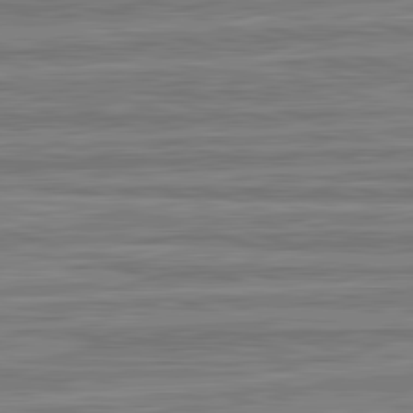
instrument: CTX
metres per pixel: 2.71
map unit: lApd
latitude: 82.8569
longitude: 179.4643
